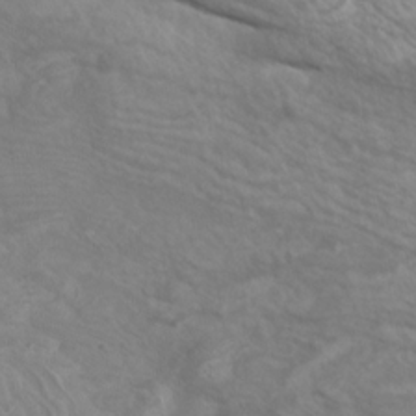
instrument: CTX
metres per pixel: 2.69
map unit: Htu
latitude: -6.3495
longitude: -75.3482
